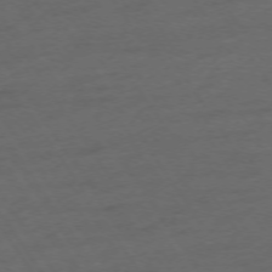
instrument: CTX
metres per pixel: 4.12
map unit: Ap
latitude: -74.3496
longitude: -75.3482
